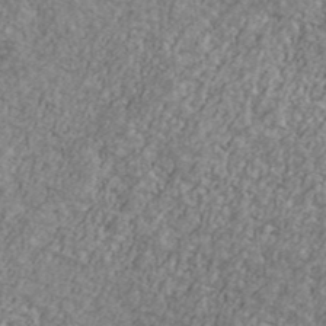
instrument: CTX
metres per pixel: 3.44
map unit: Ave
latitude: 41.3103
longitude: -111.2537
